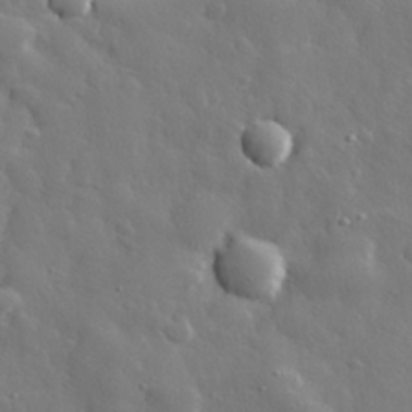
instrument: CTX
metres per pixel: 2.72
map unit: eHh
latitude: 29.8205
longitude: -78.6491
